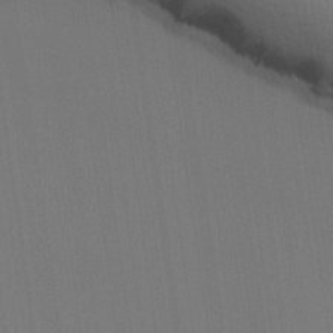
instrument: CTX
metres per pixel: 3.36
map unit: lHvf
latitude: 22.4601
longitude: 142.2172
